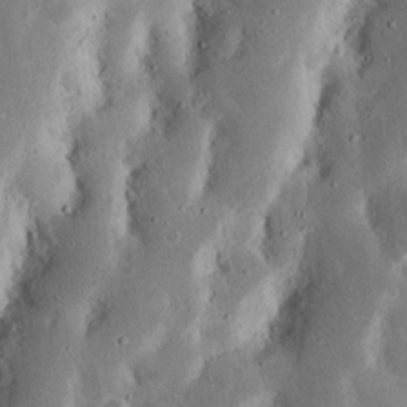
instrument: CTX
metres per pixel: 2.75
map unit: Nhu
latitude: 17.0836
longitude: -74.5924
